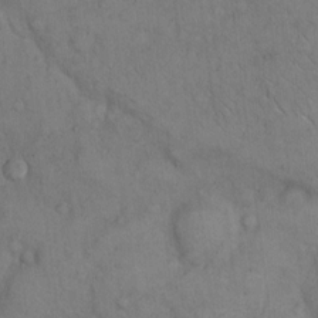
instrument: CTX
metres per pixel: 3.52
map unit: Hto
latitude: 9.9717
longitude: -60.6679
